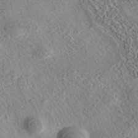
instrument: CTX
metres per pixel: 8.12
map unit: eAb
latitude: 35.7071
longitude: 108.9164
